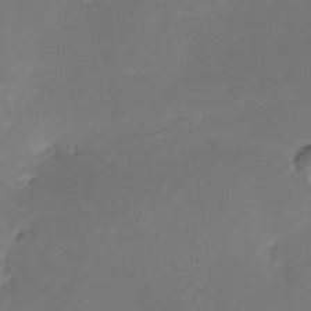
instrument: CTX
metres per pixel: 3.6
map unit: Nhe
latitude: -26.5951
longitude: -110.4412
